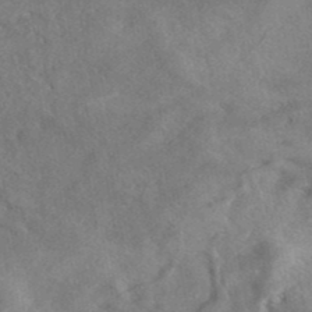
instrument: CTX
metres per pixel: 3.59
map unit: eAb
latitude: 41.1214
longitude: 103.4643
